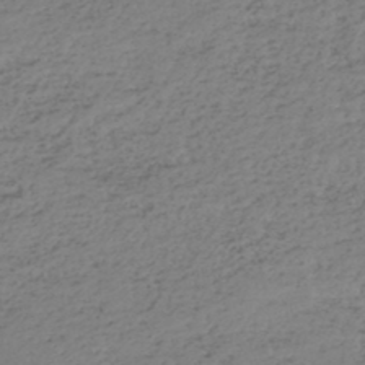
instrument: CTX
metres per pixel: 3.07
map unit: HNhu
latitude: -46.6140
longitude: 30.4440
